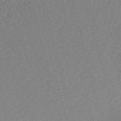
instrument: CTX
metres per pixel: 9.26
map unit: eHh
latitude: -54.4629
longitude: -89.1404
